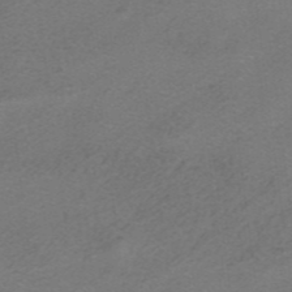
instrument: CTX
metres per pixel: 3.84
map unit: HNhu
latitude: -40.9164
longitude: 103.9367
